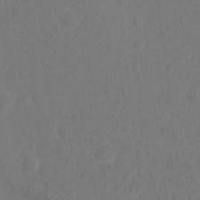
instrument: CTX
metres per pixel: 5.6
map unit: Nhu
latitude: 10.6680
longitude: -27.5182
